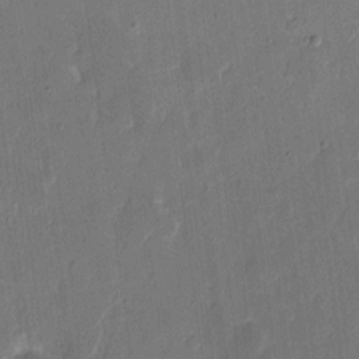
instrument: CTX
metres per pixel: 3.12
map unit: eHh
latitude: 9.7450
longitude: -68.8947
